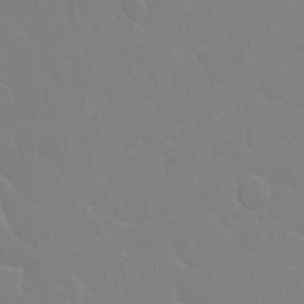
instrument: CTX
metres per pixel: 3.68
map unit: Hto
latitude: -3.8233
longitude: -35.0836
